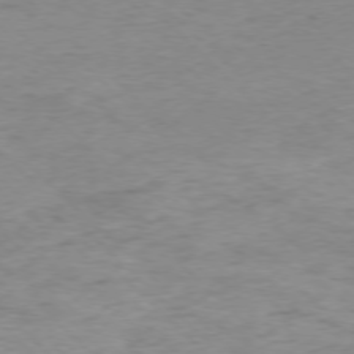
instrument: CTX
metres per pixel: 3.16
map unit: Ap
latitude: -77.1809
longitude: -88.2901
